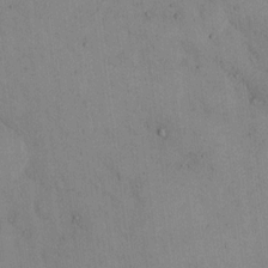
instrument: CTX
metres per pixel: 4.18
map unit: Hto
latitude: 14.4034
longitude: -61.3859
